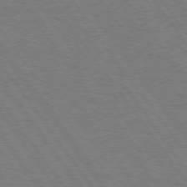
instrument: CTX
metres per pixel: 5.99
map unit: Hpe
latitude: 74.8380
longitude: -137.0837
